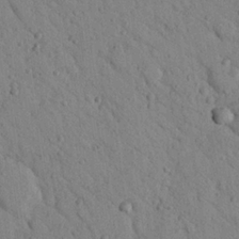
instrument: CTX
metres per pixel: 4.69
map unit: Nhu
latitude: 22.6868
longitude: -76.1200
